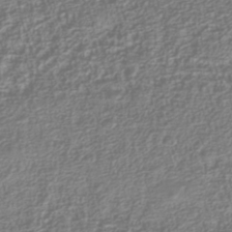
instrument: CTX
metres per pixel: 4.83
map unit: Nhu
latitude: -40.0850
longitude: -84.8569
